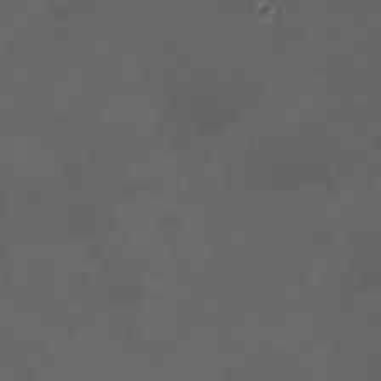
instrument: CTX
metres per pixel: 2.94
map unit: HNhu
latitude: 8.0822
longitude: 10.9353
